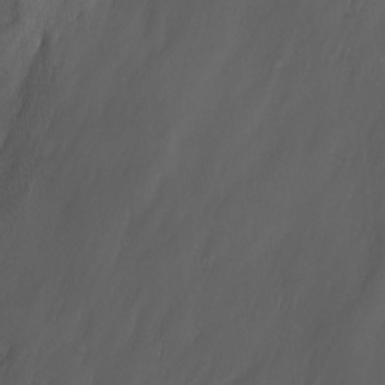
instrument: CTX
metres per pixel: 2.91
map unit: Ave
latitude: 9.8961
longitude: -105.5183
